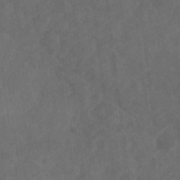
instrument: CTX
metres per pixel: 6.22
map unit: Nhe
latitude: -35.8989
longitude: -178.4412
